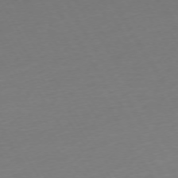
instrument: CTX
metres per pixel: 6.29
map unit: Ap
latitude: -74.5196
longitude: -68.5546
